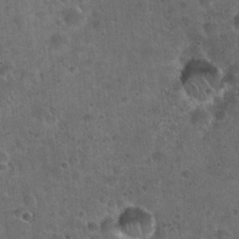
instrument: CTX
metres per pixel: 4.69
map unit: Hto
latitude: 22.3089
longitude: -53.0270
